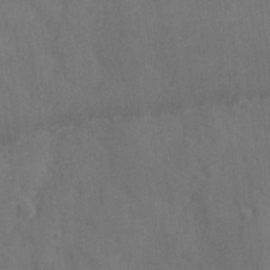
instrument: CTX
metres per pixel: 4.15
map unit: Ave
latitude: -7.9556
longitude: -120.2712
